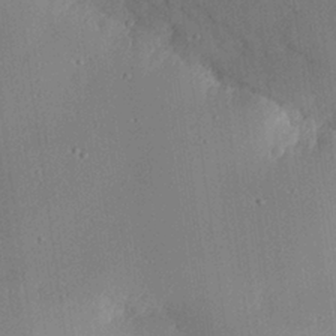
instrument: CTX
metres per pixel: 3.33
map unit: eHh
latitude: 28.1955
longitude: -79.7072
